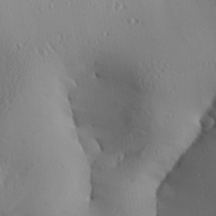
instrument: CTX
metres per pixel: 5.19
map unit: Aa
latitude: 27.3671
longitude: -134.0822
